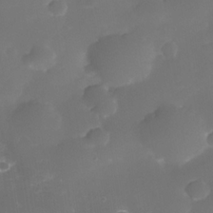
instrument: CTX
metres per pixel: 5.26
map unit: Nhe
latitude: -34.9542
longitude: -145.2159
